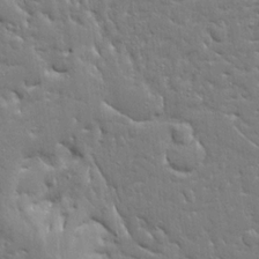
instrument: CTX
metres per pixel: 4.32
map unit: Ave
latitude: 17.6505
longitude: -141.6127
